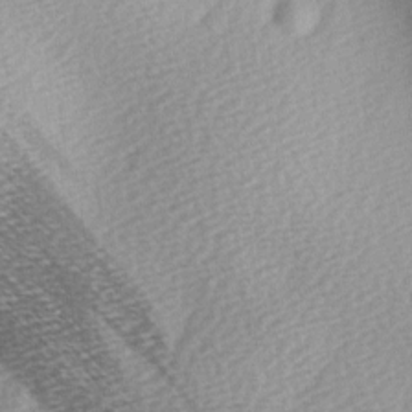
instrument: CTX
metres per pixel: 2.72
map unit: Ave
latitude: -5.3698
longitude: -120.5924
